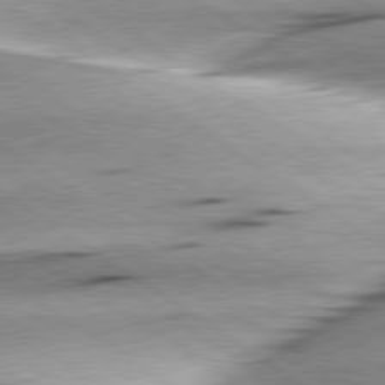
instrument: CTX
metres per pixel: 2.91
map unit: lApd
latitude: 79.3293
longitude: -155.8583
